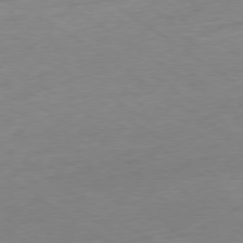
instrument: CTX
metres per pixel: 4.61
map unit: Ap
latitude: -78.4629
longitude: -59.2348
